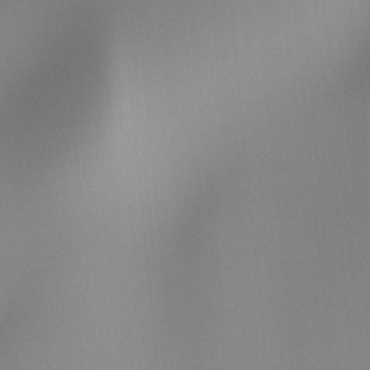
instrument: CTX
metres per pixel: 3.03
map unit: Ht
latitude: -16.4062
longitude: -48.6490
